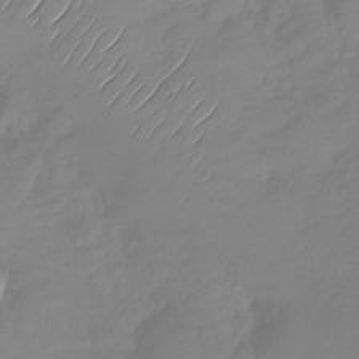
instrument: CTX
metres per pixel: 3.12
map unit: Nhu
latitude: -28.4251
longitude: -61.6316
